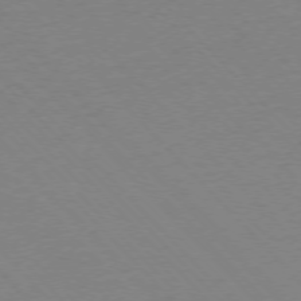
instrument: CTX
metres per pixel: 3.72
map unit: Ap
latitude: -76.5196
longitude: -85.6316
